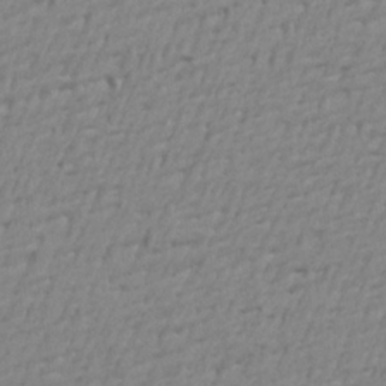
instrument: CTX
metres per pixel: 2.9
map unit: Aa
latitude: 19.3481
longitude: -145.2159
